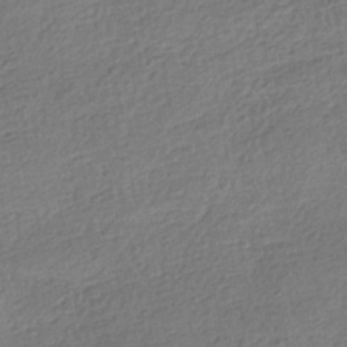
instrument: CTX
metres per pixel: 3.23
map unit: HNhu
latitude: -41.7666
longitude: 96.5196
